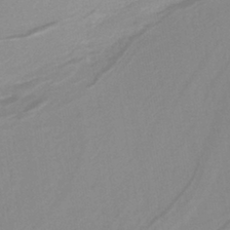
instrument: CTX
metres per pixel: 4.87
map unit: eAb
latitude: -40.1039
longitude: 52.2550
